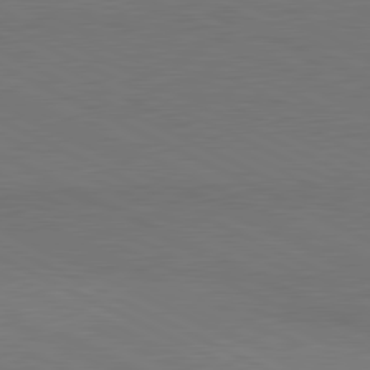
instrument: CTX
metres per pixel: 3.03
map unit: lApd
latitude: 81.0836
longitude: 148.9542
